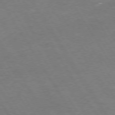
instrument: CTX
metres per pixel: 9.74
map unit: Hpe
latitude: 73.2159
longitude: -124.3089
